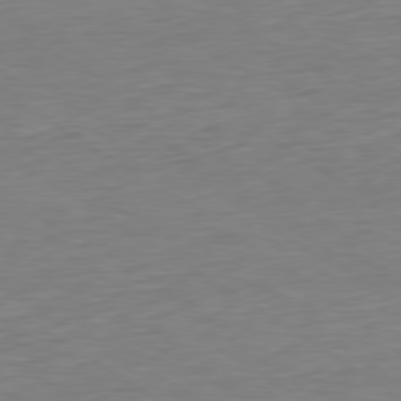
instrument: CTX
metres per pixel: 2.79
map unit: Hpe
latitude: -79.5399
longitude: 10.3495
